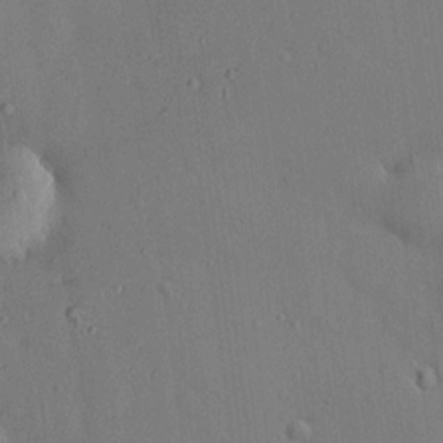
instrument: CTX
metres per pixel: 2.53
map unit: HNhu
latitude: 6.4223
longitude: 15.0487
